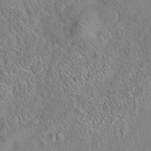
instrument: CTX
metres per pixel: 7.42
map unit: eAb
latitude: 35.7827
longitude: 113.0298
